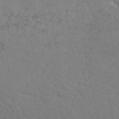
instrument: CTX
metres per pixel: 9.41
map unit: ANa
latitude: 48.0633
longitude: -75.6127
